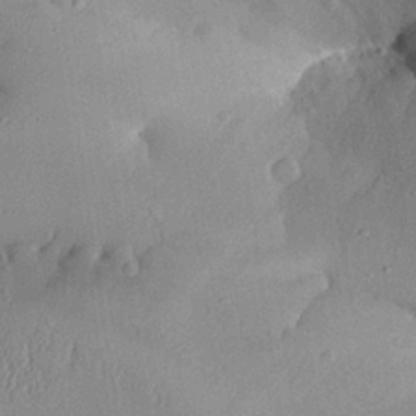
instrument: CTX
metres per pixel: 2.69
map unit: Aa
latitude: 27.1403
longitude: -129.6883
